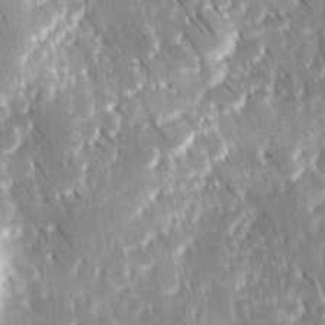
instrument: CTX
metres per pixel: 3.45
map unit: Ave
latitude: 8.8380
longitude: -104.5924
